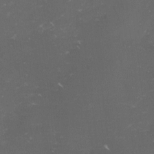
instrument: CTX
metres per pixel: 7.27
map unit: lHvf
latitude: -14.8597
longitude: -102.0255
